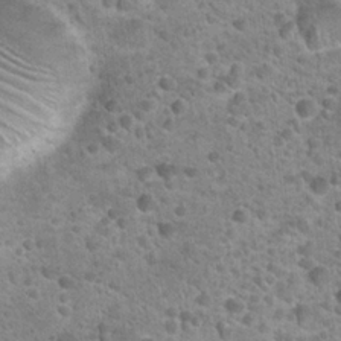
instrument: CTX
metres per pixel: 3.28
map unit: Hto
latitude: 21.7639
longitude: -49.7639
